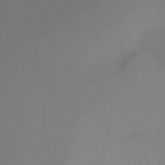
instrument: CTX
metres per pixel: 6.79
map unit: Ht
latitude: -8.3117
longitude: -30.9514
